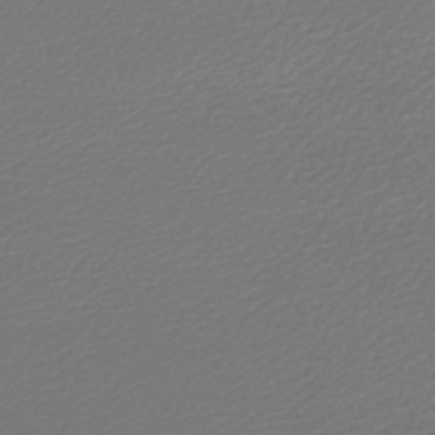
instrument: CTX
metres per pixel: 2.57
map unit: lHb
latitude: -46.8030
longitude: 59.9745
